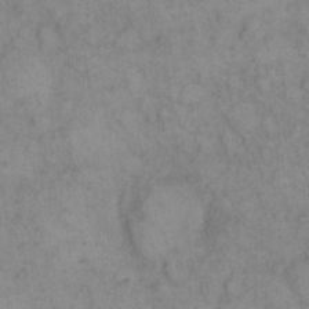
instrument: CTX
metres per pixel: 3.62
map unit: eHh
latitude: 15.2159
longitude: -66.5356
